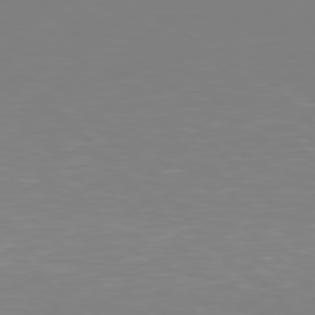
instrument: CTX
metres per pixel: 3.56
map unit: Hpe
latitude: 77.2537
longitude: -174.3845
